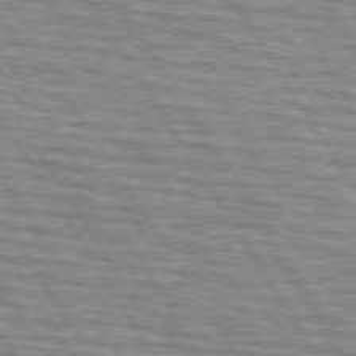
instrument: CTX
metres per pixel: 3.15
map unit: lApd
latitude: 73.7072
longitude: -72.5357
